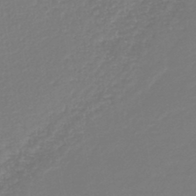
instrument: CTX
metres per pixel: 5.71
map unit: lHb
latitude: -44.8597
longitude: 59.9367
